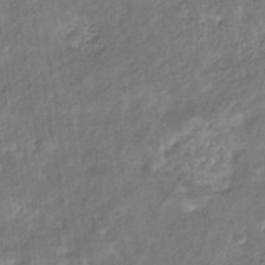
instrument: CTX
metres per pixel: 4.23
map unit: eHb
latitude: -35.8800
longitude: 76.5007
